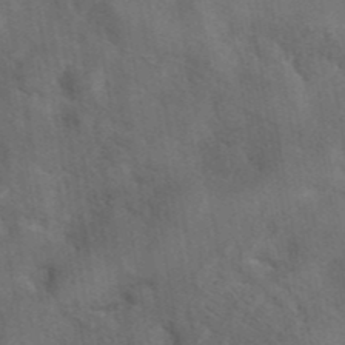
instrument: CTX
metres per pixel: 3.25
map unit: eAb
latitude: 42.4601
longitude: 108.3684
